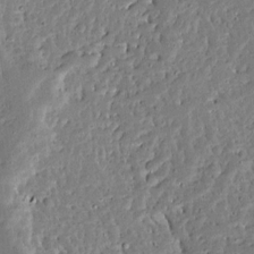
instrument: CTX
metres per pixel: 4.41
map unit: Ave
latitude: 12.8947
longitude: -137.7828
